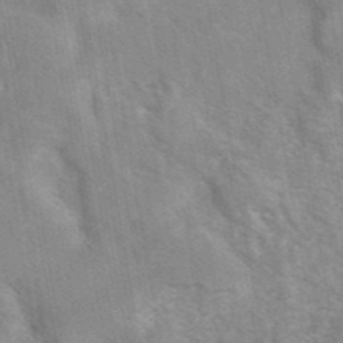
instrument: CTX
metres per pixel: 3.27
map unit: eAb
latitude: 41.5371
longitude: 106.9731
